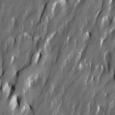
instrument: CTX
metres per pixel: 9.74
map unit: Ave
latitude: 15.4238
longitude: -135.3292
